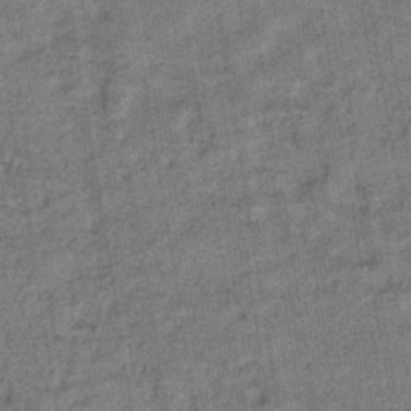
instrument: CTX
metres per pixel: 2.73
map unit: HNhu
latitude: -41.6533
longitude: 91.2754
